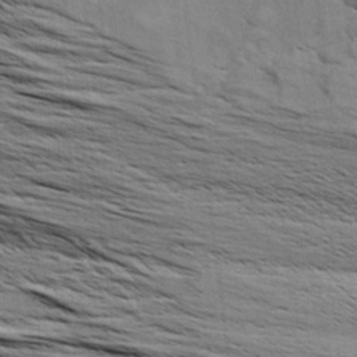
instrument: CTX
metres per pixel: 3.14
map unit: Aa
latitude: 9.3671
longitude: -140.0822
